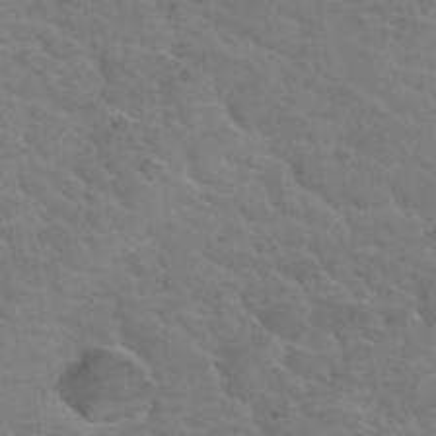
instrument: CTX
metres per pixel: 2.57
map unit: Hto
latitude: 34.7435
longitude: -51.4237
